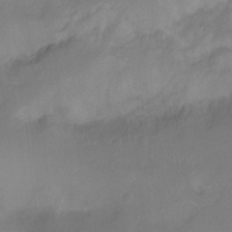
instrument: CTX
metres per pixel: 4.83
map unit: Hto
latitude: -11.8045
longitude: -38.3467
